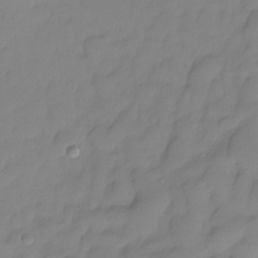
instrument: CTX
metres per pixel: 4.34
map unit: HNhu
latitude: -23.6722
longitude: 50.3873
